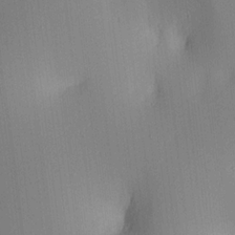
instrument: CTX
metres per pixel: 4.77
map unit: lAa
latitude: 4.7813
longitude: -112.2711
